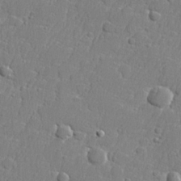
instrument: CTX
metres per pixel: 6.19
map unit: lHvf
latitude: 24.0444
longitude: 141.4643
